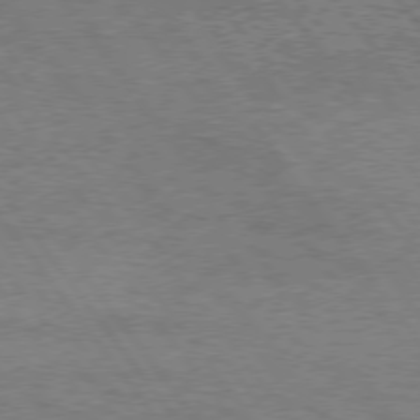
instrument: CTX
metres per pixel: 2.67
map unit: Hpe
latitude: 75.0647
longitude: -150.6490
